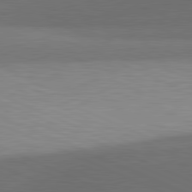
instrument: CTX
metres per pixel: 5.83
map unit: lApd
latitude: 81.4237
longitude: 137.9178
